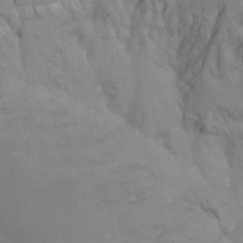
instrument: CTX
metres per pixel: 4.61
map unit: Nhu
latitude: -14.3307
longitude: -55.1403
